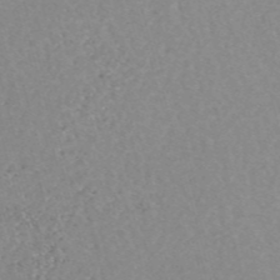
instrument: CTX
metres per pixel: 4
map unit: eHh
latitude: -54.5574
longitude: -89.0459
